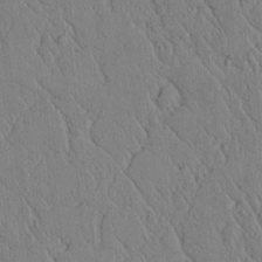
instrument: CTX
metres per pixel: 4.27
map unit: lAvf
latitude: 6.6679
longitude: 160.4629
